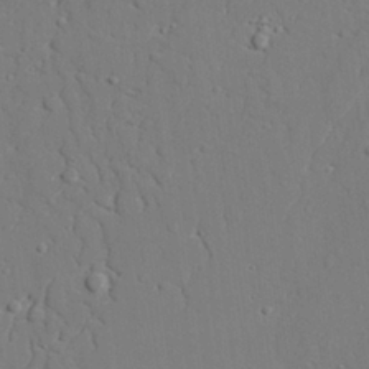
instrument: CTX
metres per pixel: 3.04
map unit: lAvf
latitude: 27.5938
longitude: -109.1403
